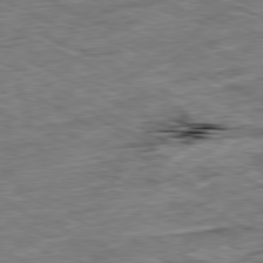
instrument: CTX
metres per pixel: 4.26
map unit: Ap
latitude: -80.6330
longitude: -91.5749
